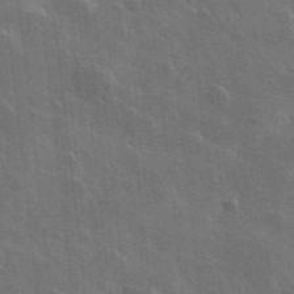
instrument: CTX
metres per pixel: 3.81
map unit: lHvf
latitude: 35.4804
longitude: -90.7624
